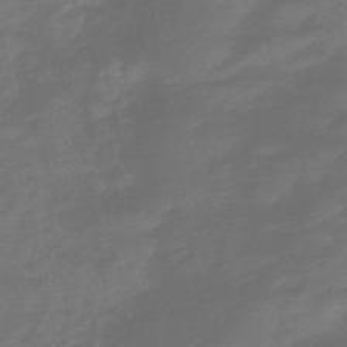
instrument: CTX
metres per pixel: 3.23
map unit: HNhu
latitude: -47.1053
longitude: 90.3118
